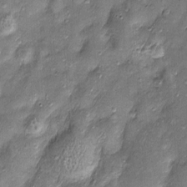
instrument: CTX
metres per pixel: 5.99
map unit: Htu
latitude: -6.5385
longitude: 158.9731
